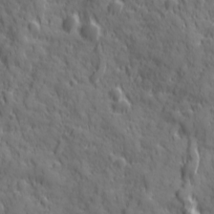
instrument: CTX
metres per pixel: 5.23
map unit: Ave
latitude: 19.5938
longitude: -132.8947
